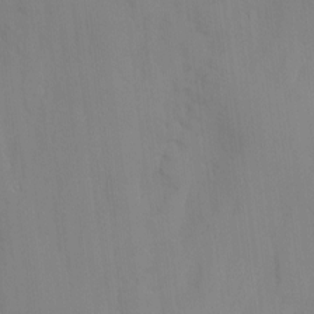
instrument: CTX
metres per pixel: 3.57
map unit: Htu
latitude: -6.9541
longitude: 175.3887
